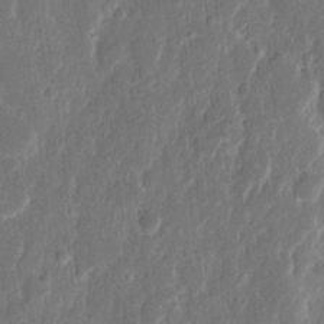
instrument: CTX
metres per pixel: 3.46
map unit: eHh
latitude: 11.8583
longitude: -71.0647
